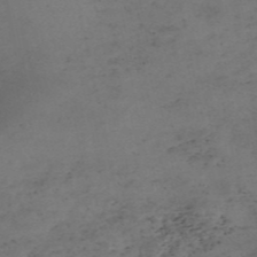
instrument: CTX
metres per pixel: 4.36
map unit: eHh
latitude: -54.3684
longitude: -90.8380
